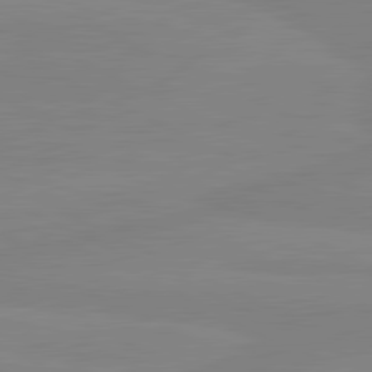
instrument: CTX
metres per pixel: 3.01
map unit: lApd
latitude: 81.2348
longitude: -177.9528
